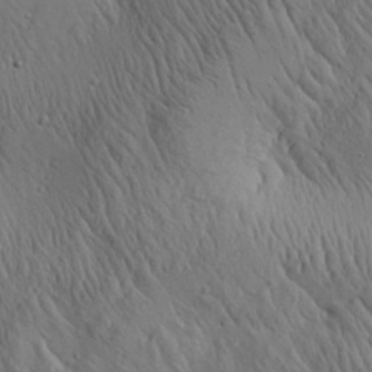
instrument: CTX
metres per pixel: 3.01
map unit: Aa
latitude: 26.5924
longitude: -141.4237
